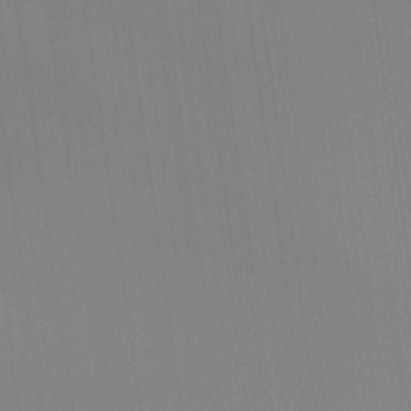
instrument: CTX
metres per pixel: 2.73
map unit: Ht
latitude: -15.1998
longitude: -51.4615
